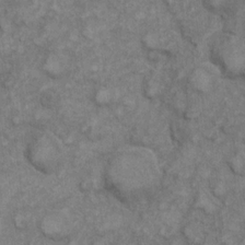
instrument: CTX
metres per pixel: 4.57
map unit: eHh
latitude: 6.5546
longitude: -65.0269
